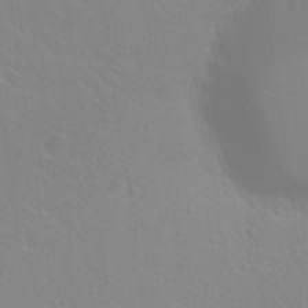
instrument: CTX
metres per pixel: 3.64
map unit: Hto
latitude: 20.5735
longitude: -33.8394
